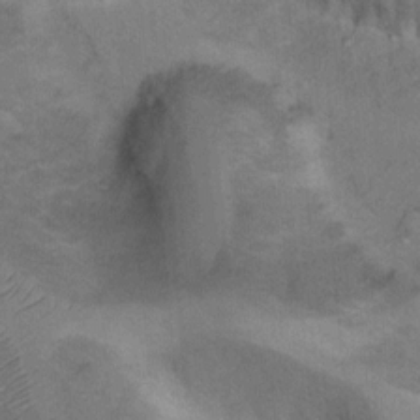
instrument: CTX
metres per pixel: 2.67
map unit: Nhu
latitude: 12.1956
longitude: -28.4979
